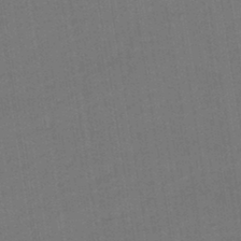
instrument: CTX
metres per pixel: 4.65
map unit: lHb
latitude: -43.1809
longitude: 68.5762
